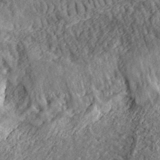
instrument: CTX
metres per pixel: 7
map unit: lHvf
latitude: 35.5938
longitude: -85.5371
